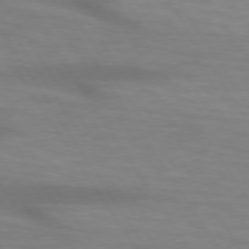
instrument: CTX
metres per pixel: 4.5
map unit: lApd
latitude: 73.8773
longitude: -53.7072
